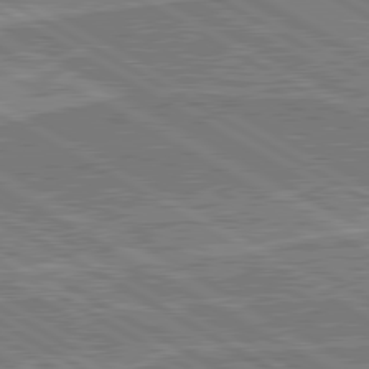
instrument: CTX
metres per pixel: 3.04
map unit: lApd
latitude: 80.4979
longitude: 144.7463
